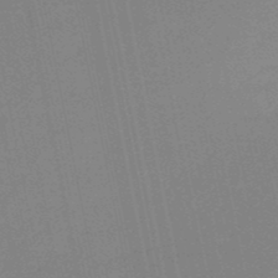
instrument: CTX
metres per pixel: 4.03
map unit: HNb
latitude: -50.8597
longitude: -42.6491
